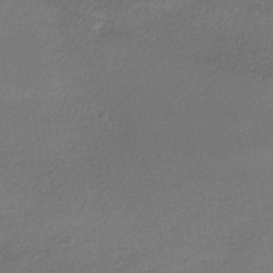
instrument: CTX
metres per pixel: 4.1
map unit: HNhu
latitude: -40.1795
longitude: 95.1998
